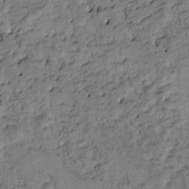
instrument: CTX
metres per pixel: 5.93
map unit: Htu
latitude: -3.9556
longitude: 173.5021
